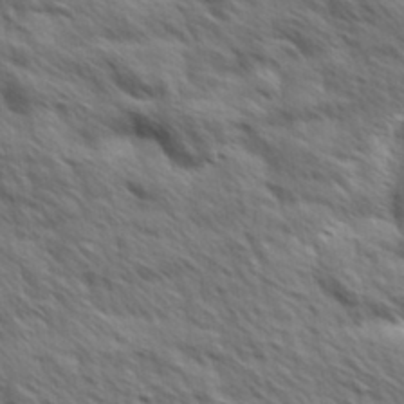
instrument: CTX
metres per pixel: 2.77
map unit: Hve
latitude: 31.5371
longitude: 149.5777
